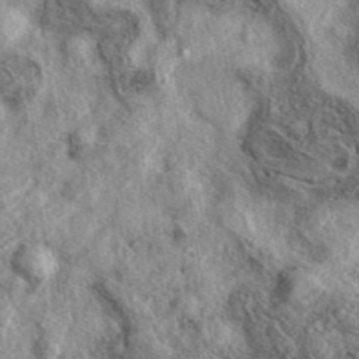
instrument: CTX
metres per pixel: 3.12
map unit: eAb
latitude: 39.3671
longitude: 111.9178
